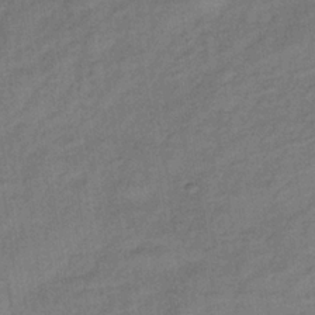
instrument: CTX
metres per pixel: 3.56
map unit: lHb
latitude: -34.2173
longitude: 65.6344
